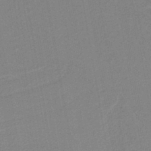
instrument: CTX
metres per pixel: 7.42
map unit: lHb
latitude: -41.9745
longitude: 51.7478
